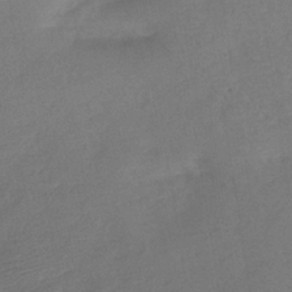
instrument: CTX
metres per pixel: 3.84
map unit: eHh
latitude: -39.6155
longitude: -28.6490
